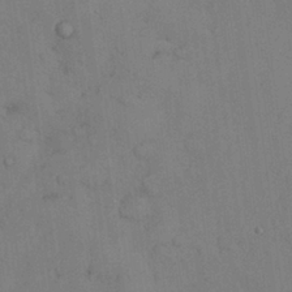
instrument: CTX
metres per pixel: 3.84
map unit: Nhu
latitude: 28.3089
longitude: -71.0836
